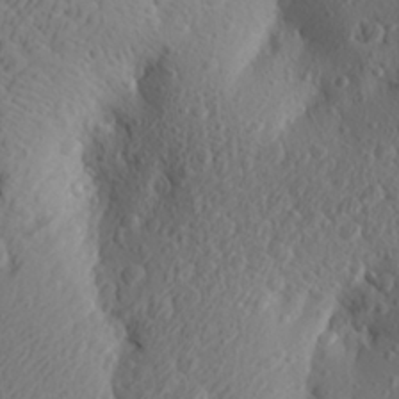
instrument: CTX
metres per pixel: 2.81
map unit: Aa
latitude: 27.1592
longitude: -144.7246
